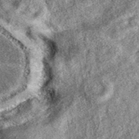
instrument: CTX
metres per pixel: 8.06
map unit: eAb
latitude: 38.1200
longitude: 106.7652
